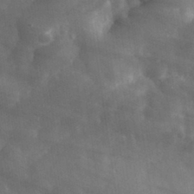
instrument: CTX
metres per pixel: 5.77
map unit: eHh
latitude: 31.1970
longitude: -72.4412
